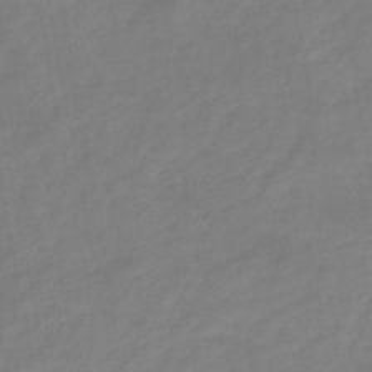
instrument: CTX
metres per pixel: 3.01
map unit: eHb
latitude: -38.2173
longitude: 76.7652
